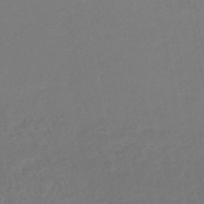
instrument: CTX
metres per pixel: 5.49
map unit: HNhu
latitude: -46.5951
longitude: 92.6518
